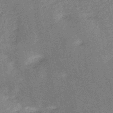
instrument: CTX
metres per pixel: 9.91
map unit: HNb
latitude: -52.5195
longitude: -49.2348
